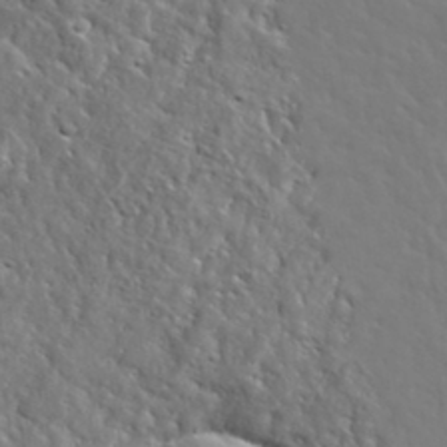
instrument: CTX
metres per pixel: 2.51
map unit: lHvf
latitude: 36.7058
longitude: -86.1011
